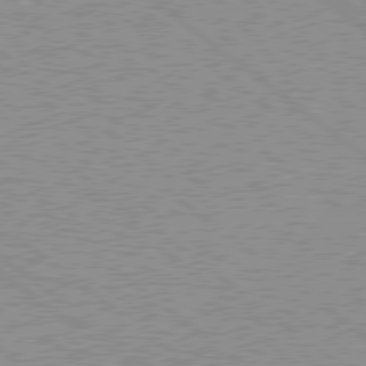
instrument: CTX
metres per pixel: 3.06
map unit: Hpe
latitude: 78.4412
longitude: -144.8569
